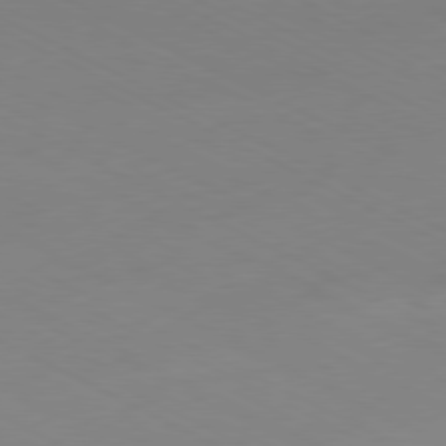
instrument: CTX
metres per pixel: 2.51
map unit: Ap
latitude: -80.6897
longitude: -94.5546
